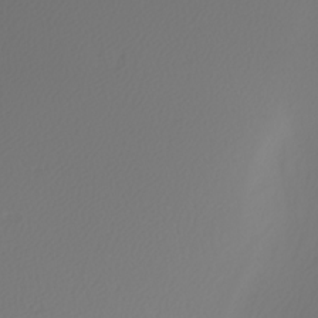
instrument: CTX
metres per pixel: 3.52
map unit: Nhu
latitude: -7.4454
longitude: -94.2145
